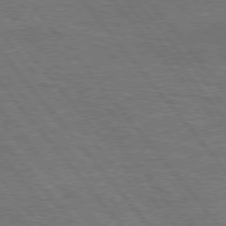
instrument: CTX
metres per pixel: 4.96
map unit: Hpe
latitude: 75.8961
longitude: -157.0269
